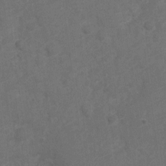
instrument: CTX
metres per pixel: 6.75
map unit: Nve
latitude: -19.5588
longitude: 108.4251
